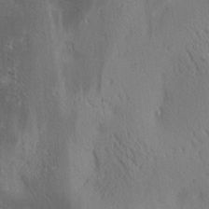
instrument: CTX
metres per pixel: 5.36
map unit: lAa
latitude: 4.2522
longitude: -117.0459
